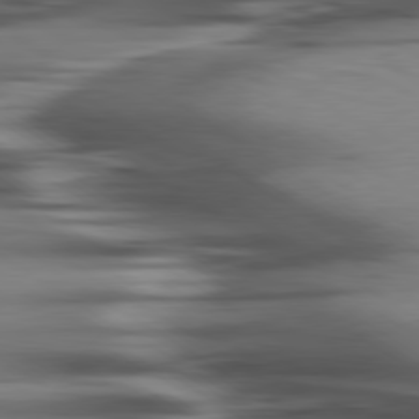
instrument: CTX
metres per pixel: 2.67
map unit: lApd
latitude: 80.1389
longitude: -121.1592
